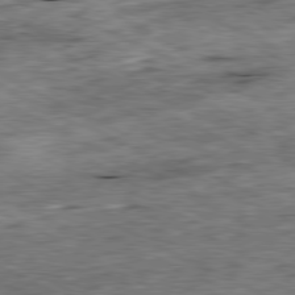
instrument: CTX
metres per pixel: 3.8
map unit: Ap
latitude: -80.9542
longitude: -88.1389
